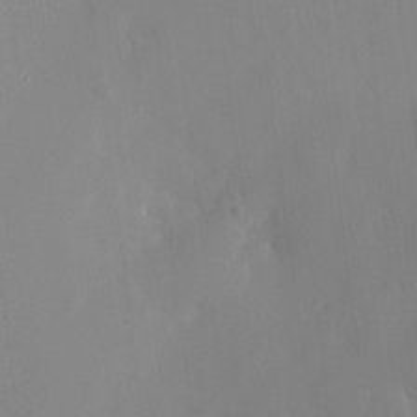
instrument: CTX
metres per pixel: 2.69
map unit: HNhu
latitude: 13.4993
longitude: 12.7652
